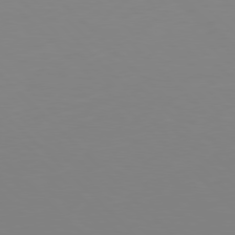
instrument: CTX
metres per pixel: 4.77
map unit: Hpe
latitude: 77.5182
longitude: -167.8394
